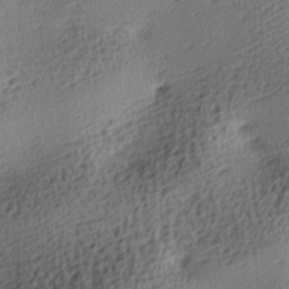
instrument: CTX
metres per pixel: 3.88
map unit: lAa
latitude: -8.2739
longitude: -125.5560
